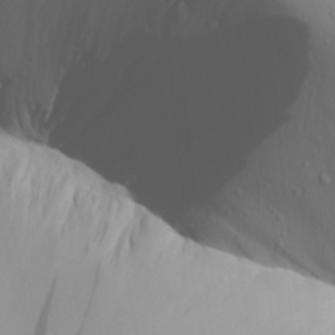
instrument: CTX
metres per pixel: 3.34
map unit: Aa
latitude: 28.1767
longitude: -133.1781
